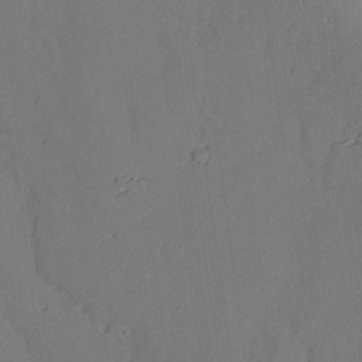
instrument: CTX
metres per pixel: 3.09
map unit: lAvf
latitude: 26.5924
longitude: -111.0648
